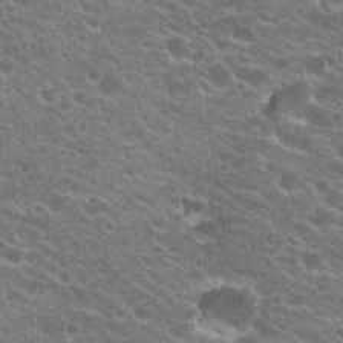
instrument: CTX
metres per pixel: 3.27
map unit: Hto
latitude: 23.9150
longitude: -35.8394
